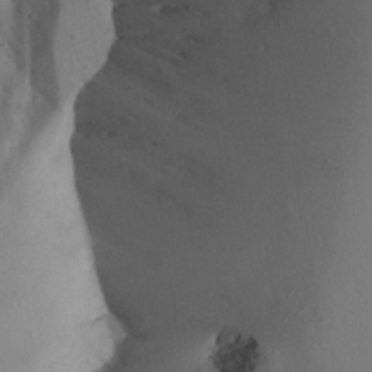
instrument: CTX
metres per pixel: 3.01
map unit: Aa
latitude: 24.2900
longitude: -132.0633
